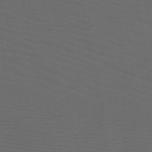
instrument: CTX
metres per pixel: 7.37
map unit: HNb
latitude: -50.2928
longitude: -45.8205
